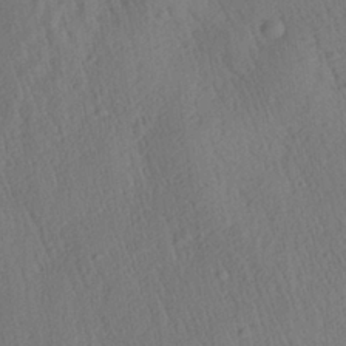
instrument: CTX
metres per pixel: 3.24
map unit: Aa
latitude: 27.3860
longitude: -139.4048
